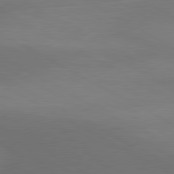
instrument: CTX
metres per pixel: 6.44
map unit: lApd
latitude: 80.6301
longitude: 129.8234
